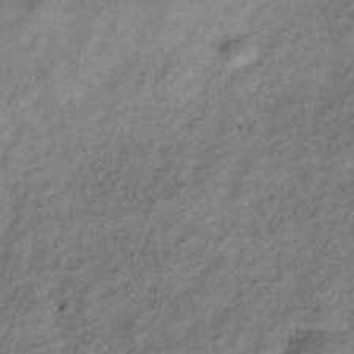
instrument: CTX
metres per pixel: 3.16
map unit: Hve
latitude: -33.2943
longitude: 88.9730
